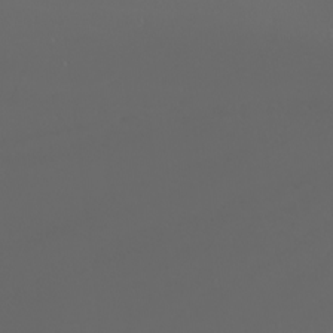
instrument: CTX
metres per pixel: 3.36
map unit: Nhu
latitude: -4.8030
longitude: -90.7057
